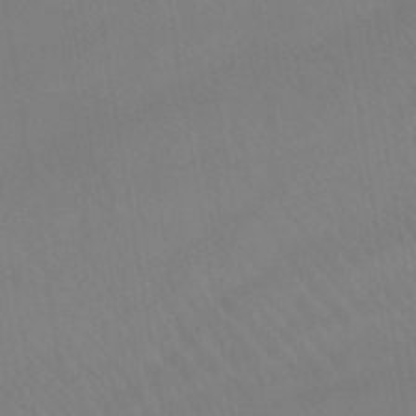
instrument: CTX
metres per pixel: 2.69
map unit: lHb
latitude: -44.1039
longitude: 77.0109
